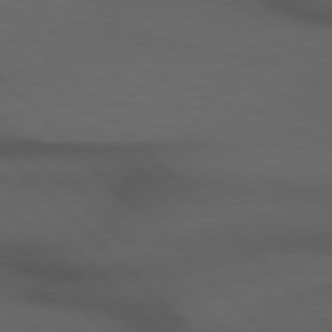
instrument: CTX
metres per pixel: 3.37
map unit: Hpe
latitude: 77.1214
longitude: -155.9150
